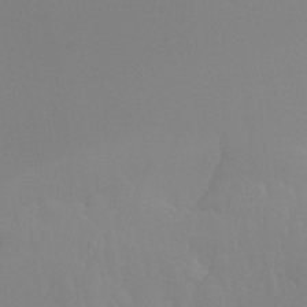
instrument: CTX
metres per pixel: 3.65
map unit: Ht
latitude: -15.6533
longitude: -48.0822
